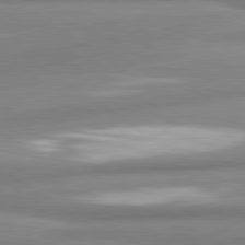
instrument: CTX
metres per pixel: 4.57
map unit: lApd
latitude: 80.8002
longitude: -177.6883
